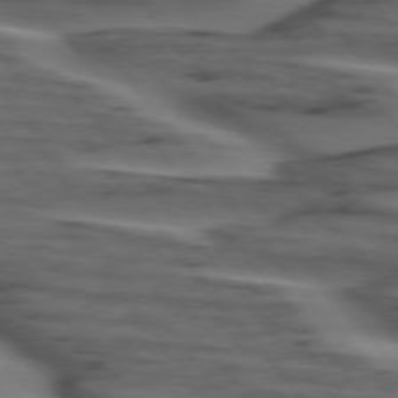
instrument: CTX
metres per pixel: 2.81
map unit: lApd
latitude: 75.4238
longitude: -71.3670
